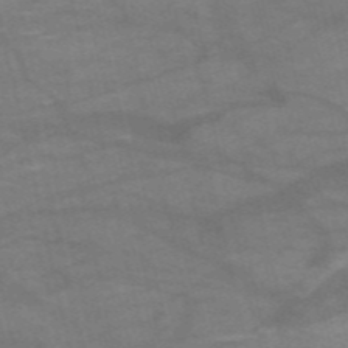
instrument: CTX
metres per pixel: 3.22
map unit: HNb
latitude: -54.4629
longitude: -44.4223
